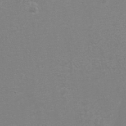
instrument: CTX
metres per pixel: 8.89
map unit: eHh
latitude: -3.7288
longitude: -74.8191
